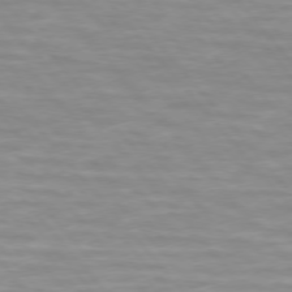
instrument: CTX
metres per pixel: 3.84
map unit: lApd
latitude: 74.6113
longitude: -60.5923
